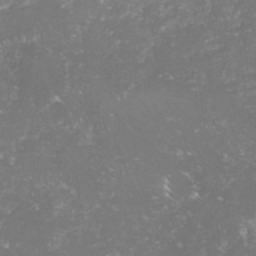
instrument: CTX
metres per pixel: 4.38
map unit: lHvf
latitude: -15.7100
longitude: -98.1766
